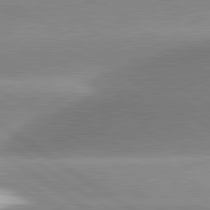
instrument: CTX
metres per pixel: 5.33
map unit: lApd
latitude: 81.4426
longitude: -158.0255
